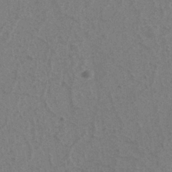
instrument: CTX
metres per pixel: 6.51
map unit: eHh
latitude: -39.6344
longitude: -27.0270
